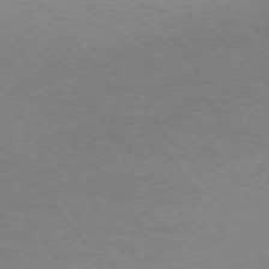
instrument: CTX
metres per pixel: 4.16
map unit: Ap
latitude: -75.7856
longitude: -64.9514
